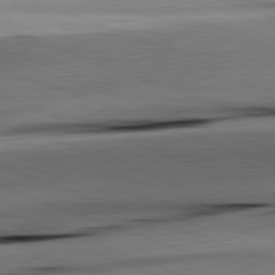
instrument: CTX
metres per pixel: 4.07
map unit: lApd
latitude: 82.0255
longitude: -151.0269
